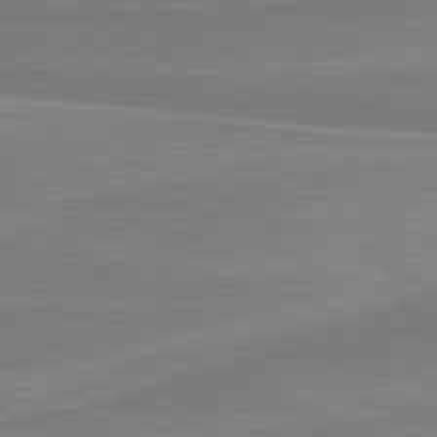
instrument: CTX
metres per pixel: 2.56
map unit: lApd
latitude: 81.3104
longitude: 168.6896
